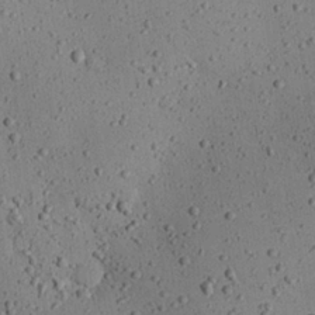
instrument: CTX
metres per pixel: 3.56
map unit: eHh
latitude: 24.6679
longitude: -71.8205
